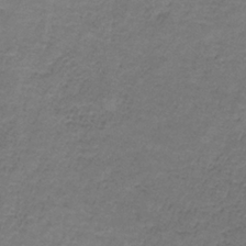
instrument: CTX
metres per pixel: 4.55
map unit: HNb
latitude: -36.5195
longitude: 53.4265
